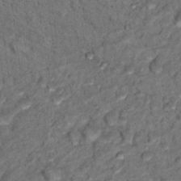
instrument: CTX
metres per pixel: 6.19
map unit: Hto
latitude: 14.9703
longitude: -34.3089
